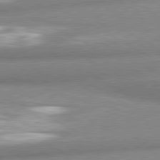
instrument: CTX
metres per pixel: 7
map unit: lApd
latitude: 80.1767
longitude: -163.8206
